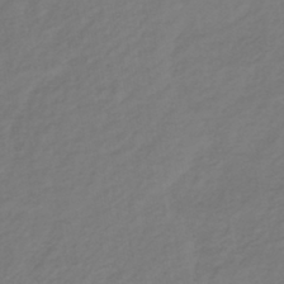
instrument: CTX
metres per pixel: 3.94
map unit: lHb
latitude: -39.0676
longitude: 71.9745
